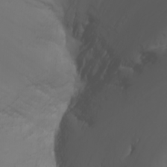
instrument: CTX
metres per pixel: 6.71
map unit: Nhu
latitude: -7.5966
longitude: -81.7450
